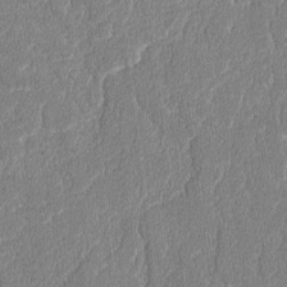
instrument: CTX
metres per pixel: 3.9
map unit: lAvf
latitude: -8.2928
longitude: -114.4034
